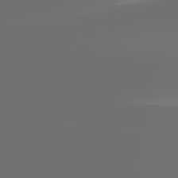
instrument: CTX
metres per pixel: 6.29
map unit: lApd
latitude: 81.9150
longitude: -164.8380
